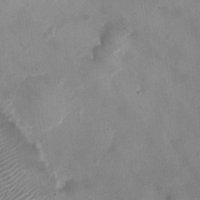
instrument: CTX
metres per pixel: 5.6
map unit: Ht
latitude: -3.1242
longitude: -19.6882
